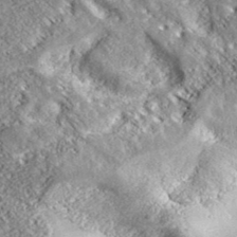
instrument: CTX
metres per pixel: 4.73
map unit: ANa
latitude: 39.1781
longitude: -91.4804
